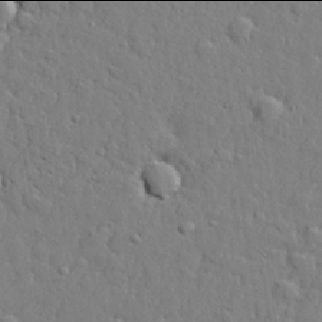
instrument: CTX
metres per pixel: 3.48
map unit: lHvf
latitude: 21.9906
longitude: 144.0850
